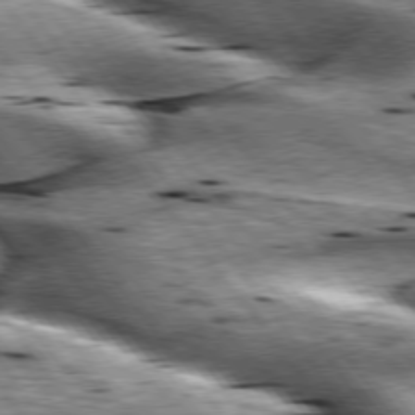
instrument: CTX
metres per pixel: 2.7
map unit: lApd
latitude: 76.4412
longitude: -60.2522
